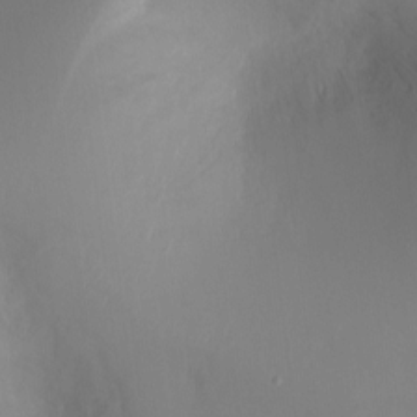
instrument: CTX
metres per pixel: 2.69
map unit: Ht
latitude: -6.8597
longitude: -26.4601
